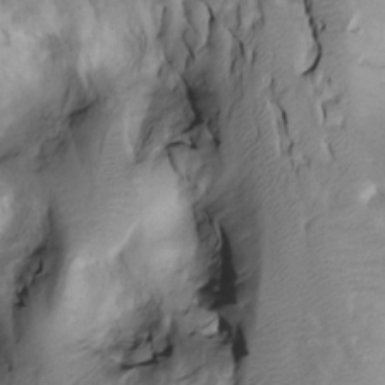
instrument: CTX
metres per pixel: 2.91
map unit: Htu
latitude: -3.7099
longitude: 150.0661
